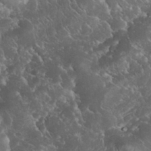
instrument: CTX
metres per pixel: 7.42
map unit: eHh
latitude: 34.0822
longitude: -64.7435
